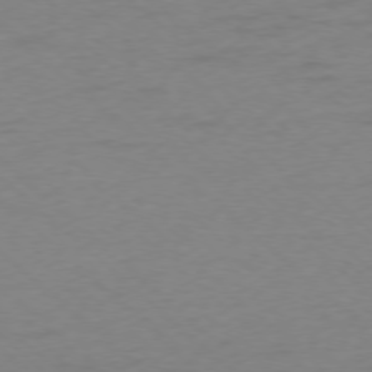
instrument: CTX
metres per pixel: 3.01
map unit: Ap
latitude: -76.9164
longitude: -76.9324
